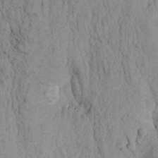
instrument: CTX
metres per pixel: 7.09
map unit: Aa
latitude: 18.5545
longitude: -145.7638
